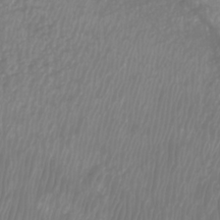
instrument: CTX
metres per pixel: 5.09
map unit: Htu
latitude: -9.0486
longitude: -74.7246
